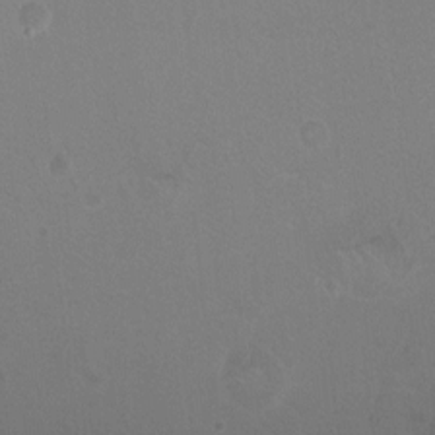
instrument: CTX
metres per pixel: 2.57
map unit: Hto
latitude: -8.8030
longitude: -42.8569
